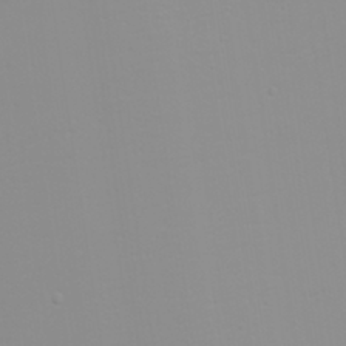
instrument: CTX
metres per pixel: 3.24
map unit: eHh
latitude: -6.6518
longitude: -80.4979
